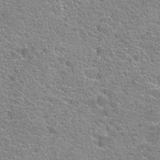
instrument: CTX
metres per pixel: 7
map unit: Hto
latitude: 18.3656
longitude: -41.5749
